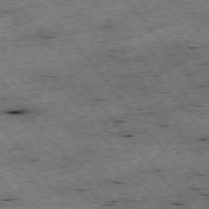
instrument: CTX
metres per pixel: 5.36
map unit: Hpe
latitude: -75.8801
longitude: -20.3845
